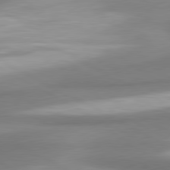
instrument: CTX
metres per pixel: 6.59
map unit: lApd
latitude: 80.4601
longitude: 177.5966
